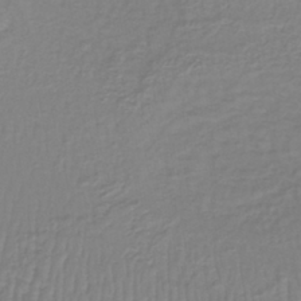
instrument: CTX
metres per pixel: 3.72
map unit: lHb
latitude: -40.5574
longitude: 61.0864
